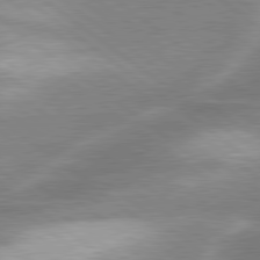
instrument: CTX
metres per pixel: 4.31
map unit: lApd
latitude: 80.1011
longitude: -119.0458
